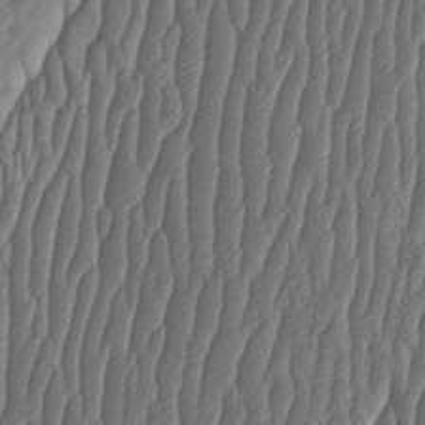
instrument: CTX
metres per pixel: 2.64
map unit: HNhu
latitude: -1.2565
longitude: 13.5021
